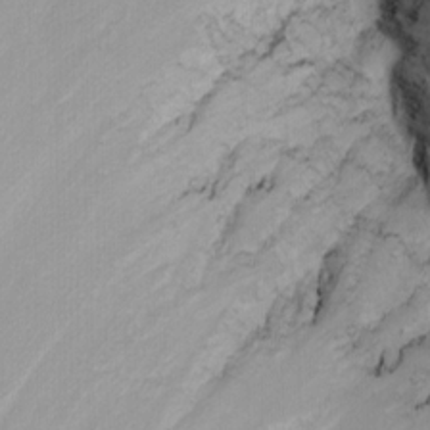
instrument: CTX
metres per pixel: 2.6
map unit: Nhu
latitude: -7.5588
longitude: -90.8569
